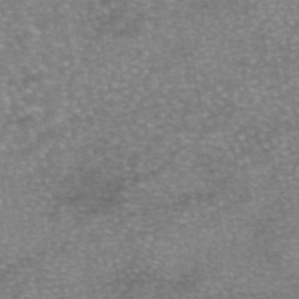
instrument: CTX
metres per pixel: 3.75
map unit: eAb
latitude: 45.8583
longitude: 104.6896
